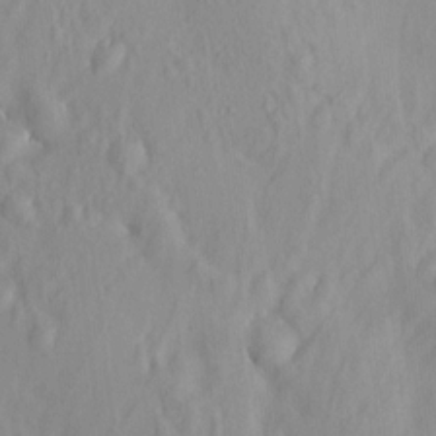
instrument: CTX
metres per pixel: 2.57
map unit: HNhu
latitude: 6.2711
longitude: 13.2754
